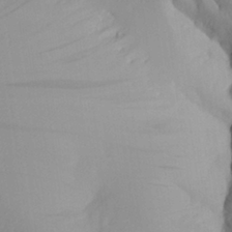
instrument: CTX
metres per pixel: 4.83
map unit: Aa
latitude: 28.2900
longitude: -133.8772
